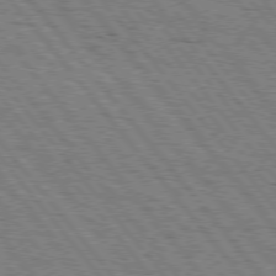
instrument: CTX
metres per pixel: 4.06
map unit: Hpe
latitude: 75.6127
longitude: -153.2537
